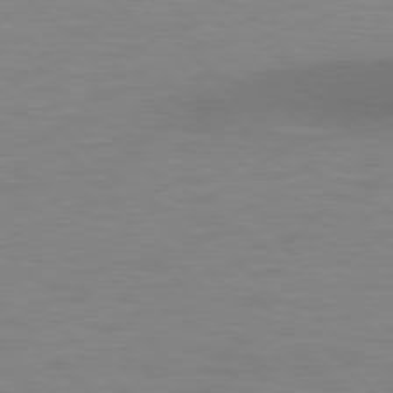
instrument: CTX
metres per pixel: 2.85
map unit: lApd
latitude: 77.0080
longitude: -59.7828
